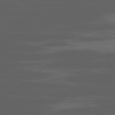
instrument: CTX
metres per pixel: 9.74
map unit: Ap
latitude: -80.5763
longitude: -62.8569
